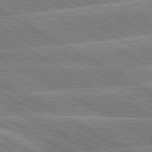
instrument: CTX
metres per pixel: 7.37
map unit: lApd
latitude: 80.4034
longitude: -131.8206
